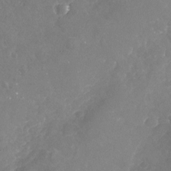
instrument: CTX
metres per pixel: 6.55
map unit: Nhu
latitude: -17.8234
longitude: -57.8016
